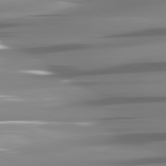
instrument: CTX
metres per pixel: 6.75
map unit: lApd
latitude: 81.9717
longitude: -141.5749
